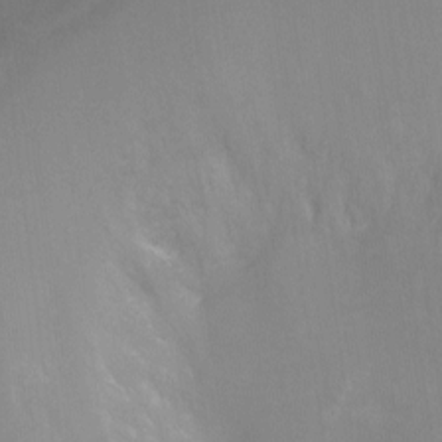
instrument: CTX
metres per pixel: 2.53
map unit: Nhu
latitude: -17.2187
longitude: -48.3656
